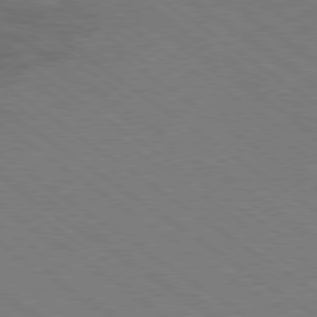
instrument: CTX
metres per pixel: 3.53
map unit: Ap
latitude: -80.5952
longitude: -74.6491
